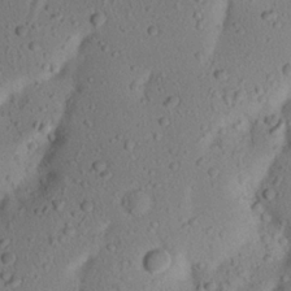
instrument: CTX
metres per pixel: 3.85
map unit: Nhu
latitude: 22.8191
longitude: -72.9325
